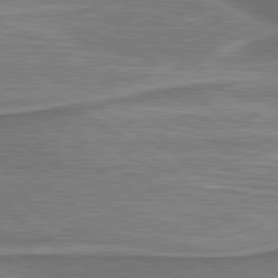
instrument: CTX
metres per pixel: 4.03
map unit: lApd
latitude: 79.8961
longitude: 171.2754
